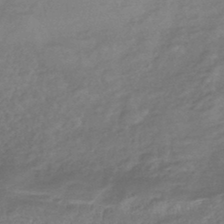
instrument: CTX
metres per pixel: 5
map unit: eHb
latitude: -42.4628
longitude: 84.5006
